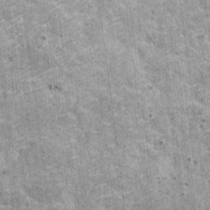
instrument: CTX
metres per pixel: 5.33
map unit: HNhu
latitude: 3.6316
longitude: 4.1228
